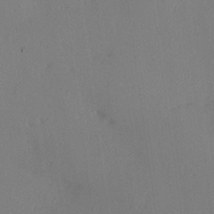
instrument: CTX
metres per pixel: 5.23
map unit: Hve
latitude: 13.9717
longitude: -90.3845
